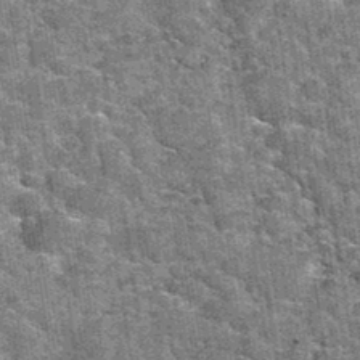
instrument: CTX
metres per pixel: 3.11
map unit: Hto
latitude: 34.8758
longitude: -52.6679
